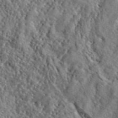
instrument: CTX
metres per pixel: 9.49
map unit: lHvf
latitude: 41.1025
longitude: -88.9892
